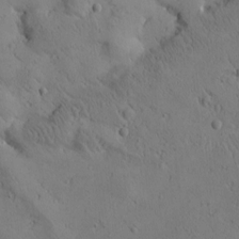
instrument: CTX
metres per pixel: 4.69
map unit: Htu
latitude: 0.0633
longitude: 175.3509
